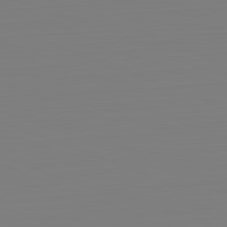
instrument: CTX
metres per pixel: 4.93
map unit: Hpe
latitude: -82.0850
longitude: 8.0850
